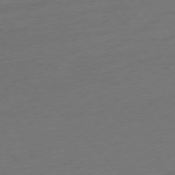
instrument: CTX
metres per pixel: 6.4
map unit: Ap
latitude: -76.5007
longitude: -80.3845
